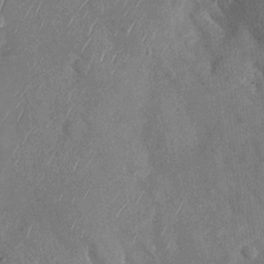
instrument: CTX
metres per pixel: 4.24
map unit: Nhu
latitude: -29.0298
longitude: -58.5357
